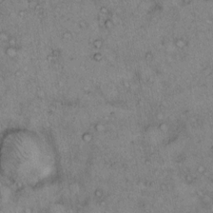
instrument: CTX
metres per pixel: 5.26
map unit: Hto
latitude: 12.1767
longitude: -58.6113
